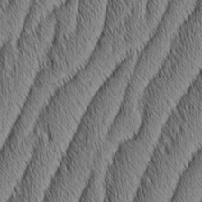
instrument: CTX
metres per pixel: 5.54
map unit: Aa
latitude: 6.5924
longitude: -130.7625
